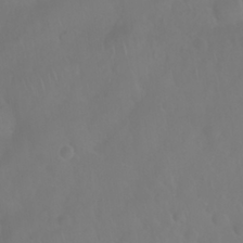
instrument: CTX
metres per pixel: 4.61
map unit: Nhu
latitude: 28.1011
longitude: -65.2159
